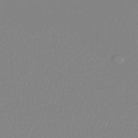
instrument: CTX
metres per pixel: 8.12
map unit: lHb
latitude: -42.8219
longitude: 77.7478
